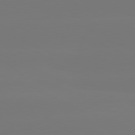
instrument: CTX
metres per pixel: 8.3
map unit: lApd
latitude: 81.0458
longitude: -149.5938
